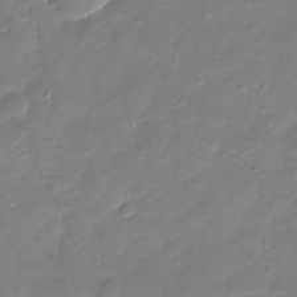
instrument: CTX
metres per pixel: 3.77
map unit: HNhu
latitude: -25.4454
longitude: 49.7667
